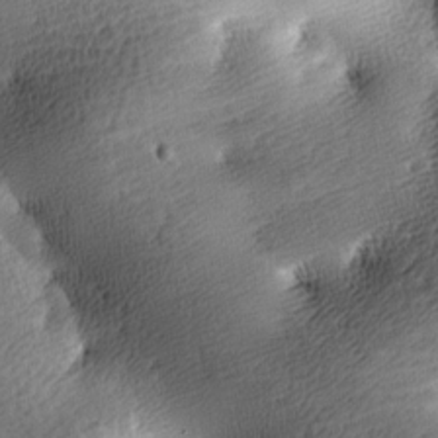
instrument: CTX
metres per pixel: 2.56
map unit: lAa
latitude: -9.3510
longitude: -125.4237
